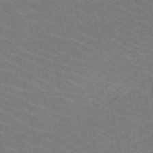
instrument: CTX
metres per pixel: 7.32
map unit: HNb
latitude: -49.9178
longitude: -52.6680
